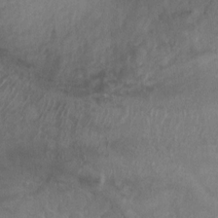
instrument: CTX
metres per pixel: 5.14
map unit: Ht
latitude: -2.4817
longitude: -26.7435
